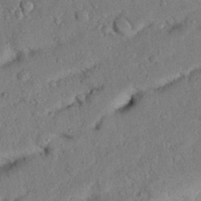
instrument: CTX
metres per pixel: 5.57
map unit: Nhu
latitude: 27.0270
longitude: -70.8002
